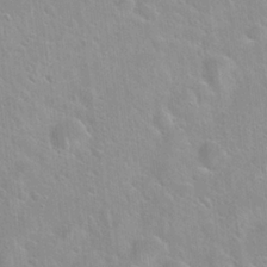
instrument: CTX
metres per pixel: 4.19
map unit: Hto
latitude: 22.0822
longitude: -52.4979
